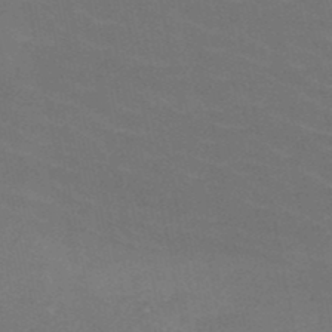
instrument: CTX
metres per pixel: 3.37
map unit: HNb
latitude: -49.8801
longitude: -52.7246
